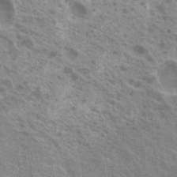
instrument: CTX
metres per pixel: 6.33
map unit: Nhu
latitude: 19.5371
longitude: -30.8758
